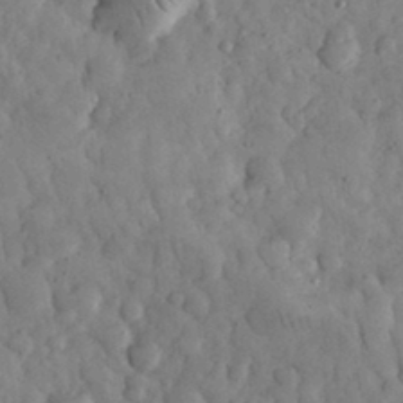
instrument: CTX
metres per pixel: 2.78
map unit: eHh
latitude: 33.9150
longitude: -69.4427
